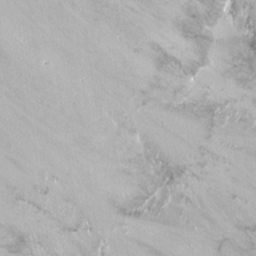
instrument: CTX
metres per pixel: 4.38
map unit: Nhu
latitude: -8.6518
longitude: -45.4804
